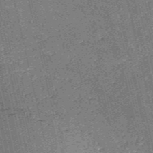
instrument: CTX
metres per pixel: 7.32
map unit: HNb
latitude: -54.6708
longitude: -39.9150
